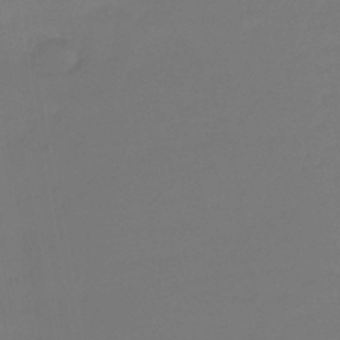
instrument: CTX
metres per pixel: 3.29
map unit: lHb
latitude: -43.0675
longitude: 59.5210
